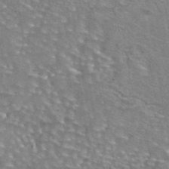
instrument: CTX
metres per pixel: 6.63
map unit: eAb
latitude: 44.4979
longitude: 104.3117
